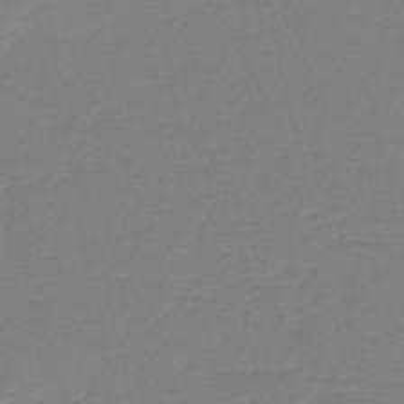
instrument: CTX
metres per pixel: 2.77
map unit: eHh
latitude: -52.7274
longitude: -25.0269
